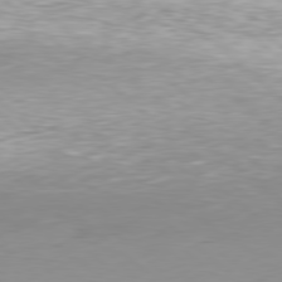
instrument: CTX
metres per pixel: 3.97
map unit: Hpe
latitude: 78.2523
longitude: -148.9892
